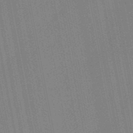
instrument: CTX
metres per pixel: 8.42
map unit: HNb
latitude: -52.4440
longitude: -45.3859
